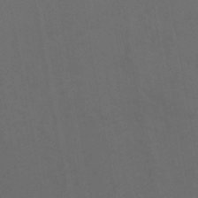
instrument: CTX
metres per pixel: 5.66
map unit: HNhu
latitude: -46.1794
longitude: 93.1431
